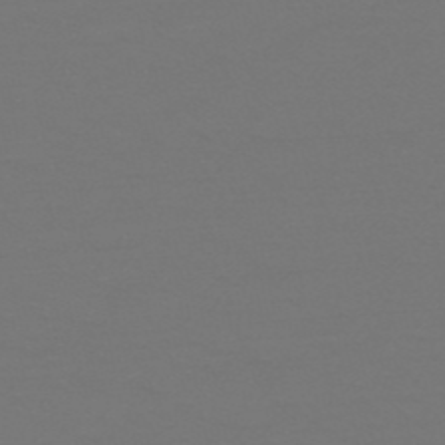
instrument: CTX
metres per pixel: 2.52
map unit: HNb
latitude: -51.7855
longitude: -43.4615
